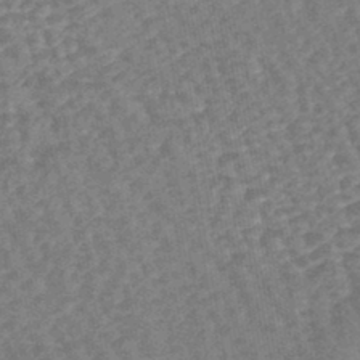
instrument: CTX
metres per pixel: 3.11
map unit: lHb
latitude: -44.0094
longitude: 80.6897
